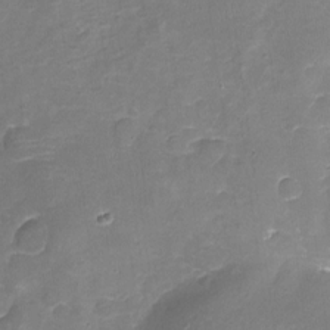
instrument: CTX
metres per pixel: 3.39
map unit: Nhu
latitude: -17.1431
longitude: -56.8002
